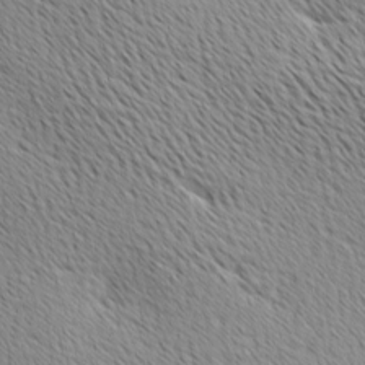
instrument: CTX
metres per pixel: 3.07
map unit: Ave
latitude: 10.6680
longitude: -107.3860
